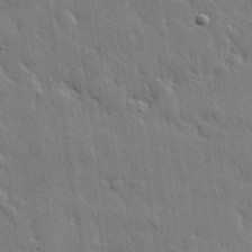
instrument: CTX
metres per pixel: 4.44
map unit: eHh
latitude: 31.4049
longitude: -79.1592
